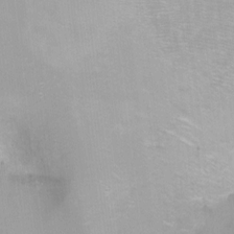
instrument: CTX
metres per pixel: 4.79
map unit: Ht
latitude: -8.1039
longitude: -35.5371
